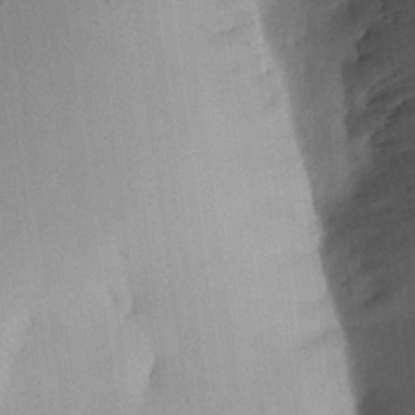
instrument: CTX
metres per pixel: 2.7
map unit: Aa
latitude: 22.6679
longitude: -147.2348
